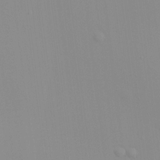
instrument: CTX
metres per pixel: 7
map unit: HNhu
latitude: 11.8583
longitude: 11.3132
